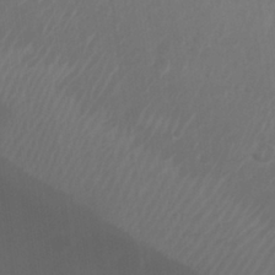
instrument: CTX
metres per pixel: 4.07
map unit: Nhu
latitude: 26.3089
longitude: -51.8772
